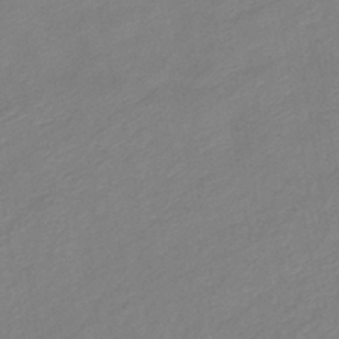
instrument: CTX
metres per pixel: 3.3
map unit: eHb
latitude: -42.5762
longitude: 85.0108
